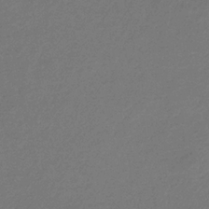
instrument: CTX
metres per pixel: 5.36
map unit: eHb
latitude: -30.9164
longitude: 70.9731
